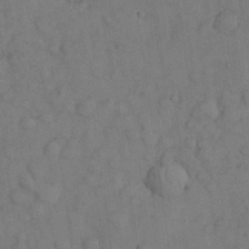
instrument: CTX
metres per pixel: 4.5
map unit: Nhu
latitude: 28.3467
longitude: -69.8583
